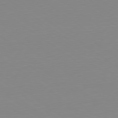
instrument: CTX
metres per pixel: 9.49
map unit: Hpe
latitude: -79.4454
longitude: 13.8800
